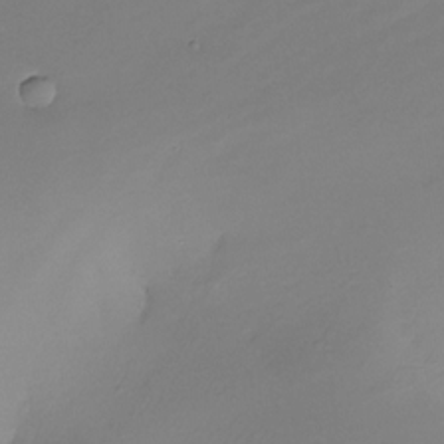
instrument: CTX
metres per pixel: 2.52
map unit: Nhe
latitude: -31.2754
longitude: -116.8758
